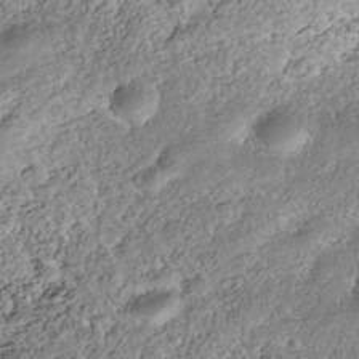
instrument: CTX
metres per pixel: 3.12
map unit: Nhe
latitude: -39.5399
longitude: -116.9892
